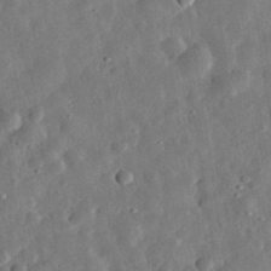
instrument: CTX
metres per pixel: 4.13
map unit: eHh
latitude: 32.5924
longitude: -77.1403
